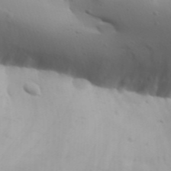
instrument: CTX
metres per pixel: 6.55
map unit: Aa
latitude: 32.1956
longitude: -143.5182
